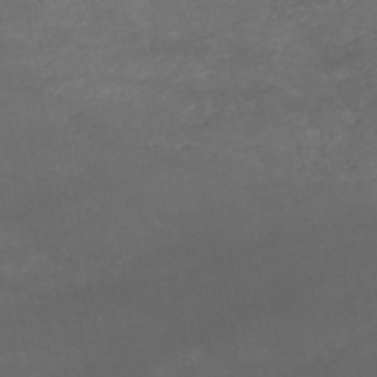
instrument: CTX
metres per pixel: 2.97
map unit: HNb
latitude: -51.5966
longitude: -39.5182
